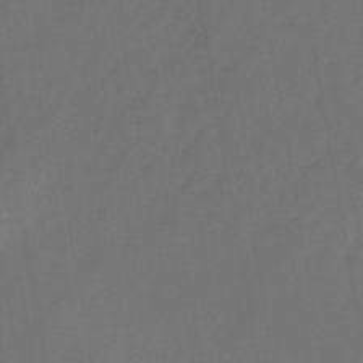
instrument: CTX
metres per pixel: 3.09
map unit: HNb
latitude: -44.2740
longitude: -39.7638
